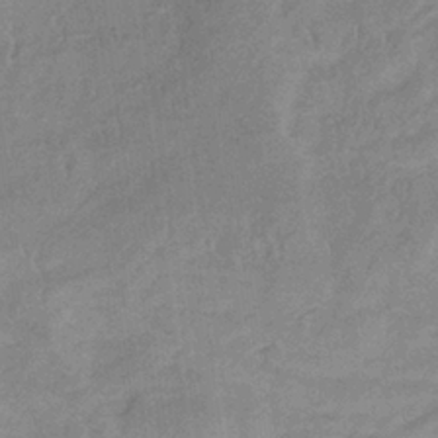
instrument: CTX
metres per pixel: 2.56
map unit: lHb
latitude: -33.1243
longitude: 69.1809
